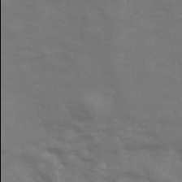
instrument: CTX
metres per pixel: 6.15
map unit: Hve
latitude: 33.5938
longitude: 150.0094
